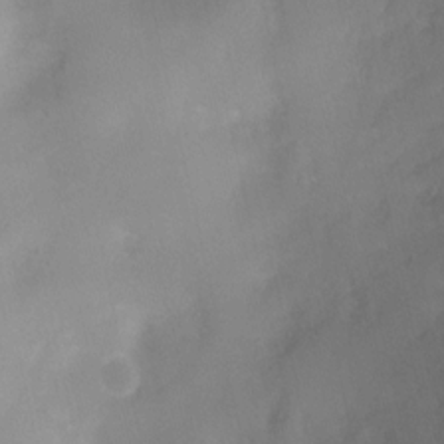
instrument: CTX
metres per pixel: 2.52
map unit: Nhu
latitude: 1.5749
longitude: -15.9528
